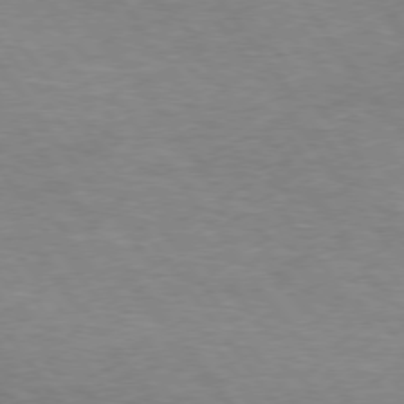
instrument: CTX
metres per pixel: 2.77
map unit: Hpe
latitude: 74.8380
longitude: -143.1781
